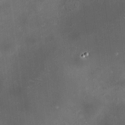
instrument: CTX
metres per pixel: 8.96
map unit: HNhu
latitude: 10.5924
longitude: 11.1620
